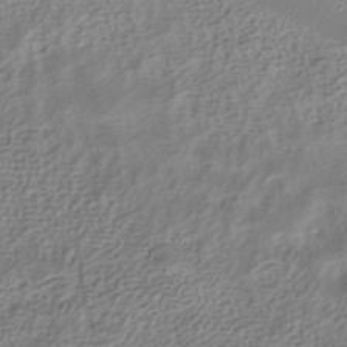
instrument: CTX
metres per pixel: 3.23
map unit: HNhu
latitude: -40.8408
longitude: 100.3306
